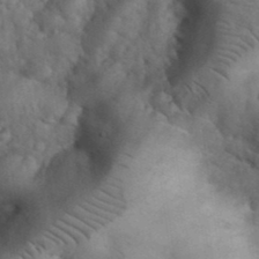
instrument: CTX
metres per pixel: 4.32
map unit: eHh
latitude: 33.8961
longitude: -67.0647
